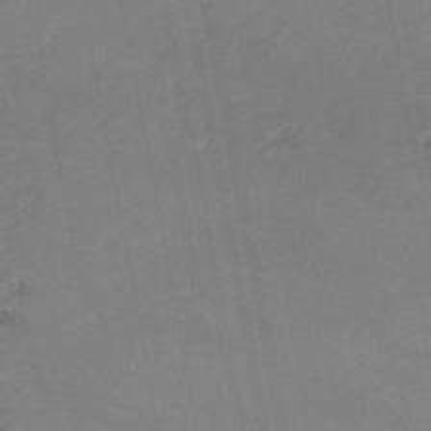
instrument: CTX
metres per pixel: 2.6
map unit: HNb
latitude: -48.2740
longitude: 58.2739
